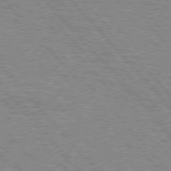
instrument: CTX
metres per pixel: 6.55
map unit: lApd
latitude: 75.6127
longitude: -75.7450
